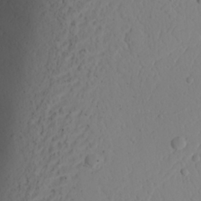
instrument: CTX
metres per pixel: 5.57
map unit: lAvf
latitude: 25.7071
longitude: -111.1781
